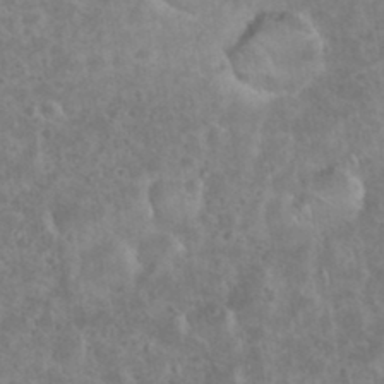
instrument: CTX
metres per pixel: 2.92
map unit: eHh
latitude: 35.9339
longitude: -62.2145
